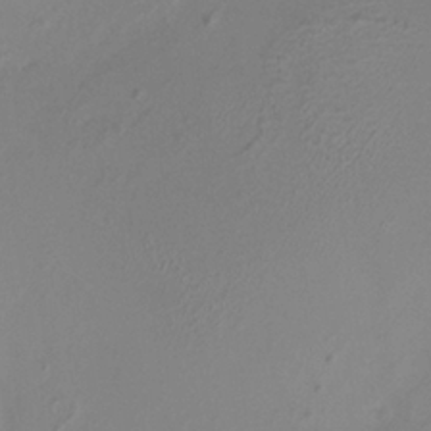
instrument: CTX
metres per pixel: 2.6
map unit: HNhu
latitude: 8.1578
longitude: -1.6127
